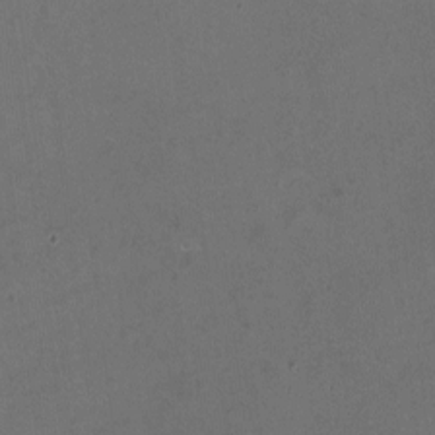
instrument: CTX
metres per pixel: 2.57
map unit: HNhu
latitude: -1.5399
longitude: -4.0633
